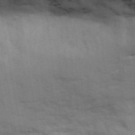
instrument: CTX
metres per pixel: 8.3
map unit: Ave
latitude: 16.1578
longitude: -129.3293
